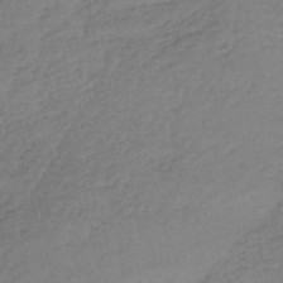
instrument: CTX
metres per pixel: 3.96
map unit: lHb
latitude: -37.8989
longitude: 68.4817
